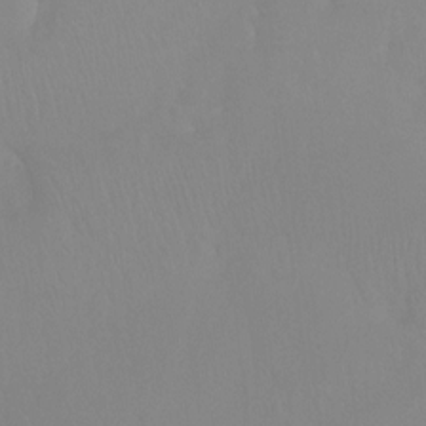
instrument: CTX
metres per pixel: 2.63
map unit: Ht
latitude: -15.0487
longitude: -48.1011
